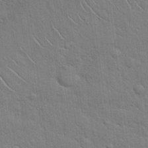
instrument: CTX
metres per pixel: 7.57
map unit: Hto
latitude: 18.8758
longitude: -51.8583
